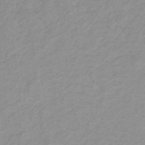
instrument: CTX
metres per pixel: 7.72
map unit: lHb
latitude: -31.8800
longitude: 64.9542
